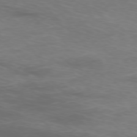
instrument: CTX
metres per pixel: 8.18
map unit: Ap
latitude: -77.4076
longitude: -63.0459
